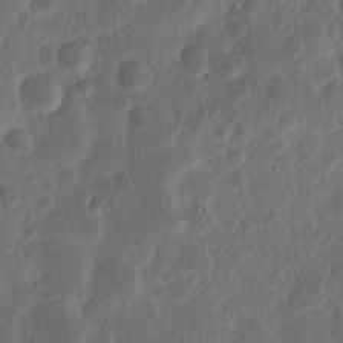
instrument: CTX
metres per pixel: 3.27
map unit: Ht
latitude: 11.6694
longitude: -75.3104
